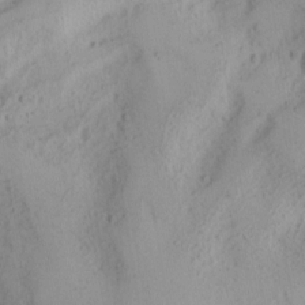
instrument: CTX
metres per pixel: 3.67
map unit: Nhu
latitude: -1.6533
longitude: -73.8584
